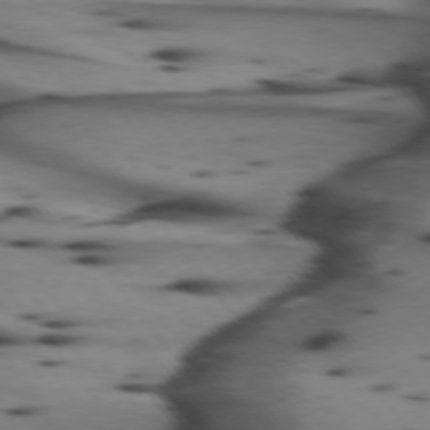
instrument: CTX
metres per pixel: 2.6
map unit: lApd
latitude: 74.6491
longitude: -65.5371
